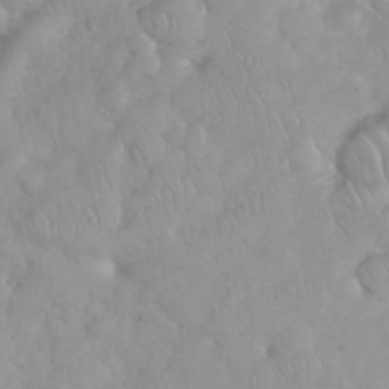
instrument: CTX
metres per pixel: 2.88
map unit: eHh
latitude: 35.0080
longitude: -63.3104
